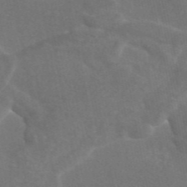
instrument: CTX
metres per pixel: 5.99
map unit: eAb
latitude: 46.1767
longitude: 116.3306
